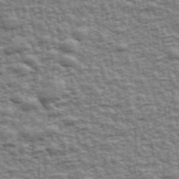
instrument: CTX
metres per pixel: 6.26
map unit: Ave
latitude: 43.0459
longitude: -112.5546
